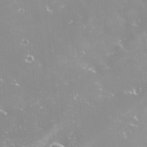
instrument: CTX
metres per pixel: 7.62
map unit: HNhu
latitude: -1.4833
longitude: 11.0487
